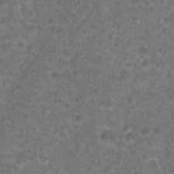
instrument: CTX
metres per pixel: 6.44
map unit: Hto
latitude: 18.4223
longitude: -40.2144
